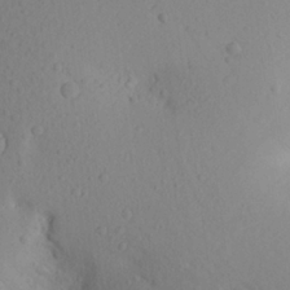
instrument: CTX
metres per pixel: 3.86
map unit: Aa
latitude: 23.3859
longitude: -145.6694
